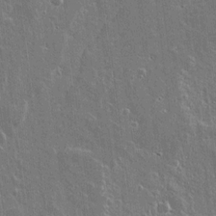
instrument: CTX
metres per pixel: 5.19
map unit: lAvf
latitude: 14.7247
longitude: -128.0444
